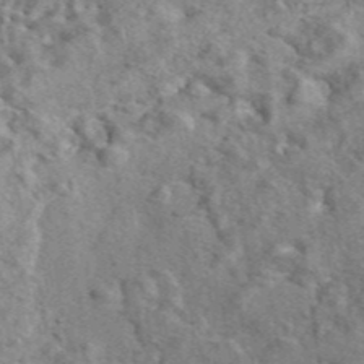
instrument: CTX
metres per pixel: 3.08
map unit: eAb
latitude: 43.3860
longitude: 110.3684
